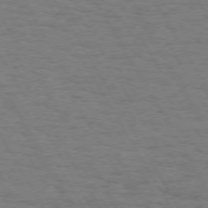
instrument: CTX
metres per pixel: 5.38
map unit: Hpe
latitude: 72.4979
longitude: -123.1970
